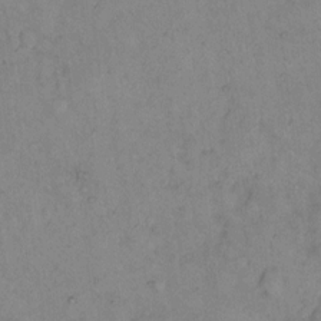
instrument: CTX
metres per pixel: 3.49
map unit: eHh
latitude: 10.1011
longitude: -62.2712
